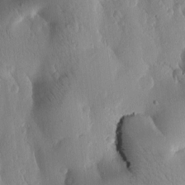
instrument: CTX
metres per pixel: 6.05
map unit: Htu
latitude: -0.6141
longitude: 171.4455
